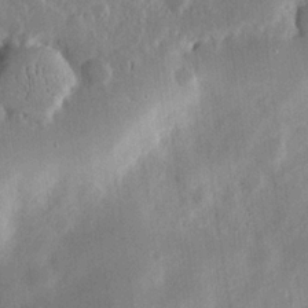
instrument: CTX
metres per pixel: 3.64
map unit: Hve
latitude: 19.9717
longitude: 150.3684
